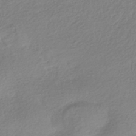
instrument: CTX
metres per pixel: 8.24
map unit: HNhu
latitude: -40.5007
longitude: 93.8800
